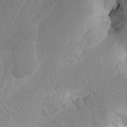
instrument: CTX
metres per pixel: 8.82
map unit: Htu
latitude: -0.0661
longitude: 172.3684
